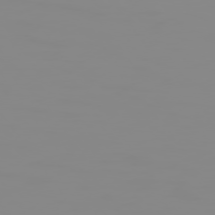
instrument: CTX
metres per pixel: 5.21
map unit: Hpe
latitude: 74.7057
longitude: -128.0633
